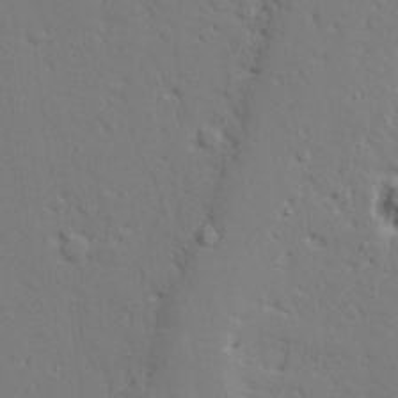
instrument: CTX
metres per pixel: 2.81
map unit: lAvf
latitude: 27.1970
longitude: -108.5734
